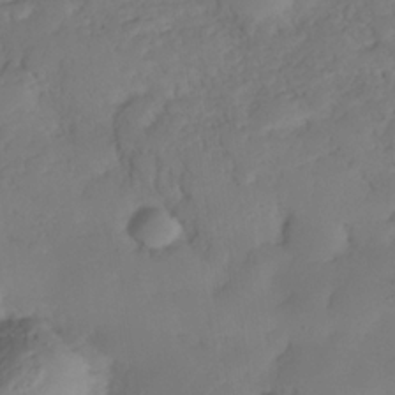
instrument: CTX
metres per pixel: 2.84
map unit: Nhe
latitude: -33.8045
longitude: -143.2915
